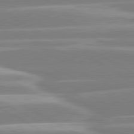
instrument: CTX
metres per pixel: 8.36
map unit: lApd
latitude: 80.6490
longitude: -128.7624
